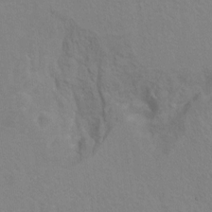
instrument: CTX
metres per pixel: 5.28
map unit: Hto
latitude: 6.9892
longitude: -34.4979
